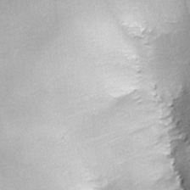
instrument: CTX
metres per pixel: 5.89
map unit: lHvf
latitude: -10.6519
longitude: -103.2726
